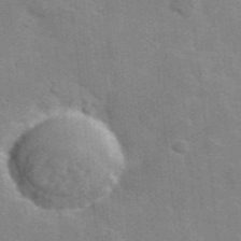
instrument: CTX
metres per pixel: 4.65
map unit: lHvf
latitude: 36.2145
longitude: -90.9136
